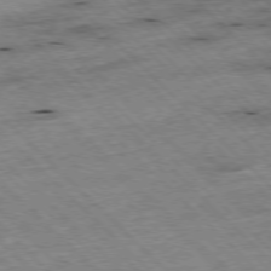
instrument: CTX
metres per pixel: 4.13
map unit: Hpe
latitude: -77.3321
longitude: -15.4805
